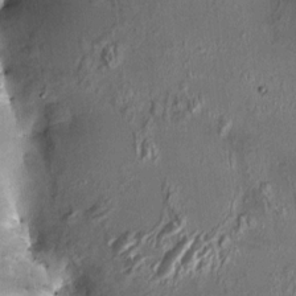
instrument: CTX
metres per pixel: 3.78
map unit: HNhu
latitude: 3.5749
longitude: 7.9367
